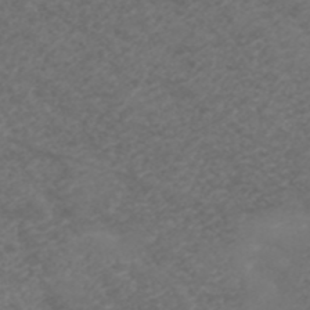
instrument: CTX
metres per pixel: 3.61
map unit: ANa
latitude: 38.7813
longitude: 24.0850
